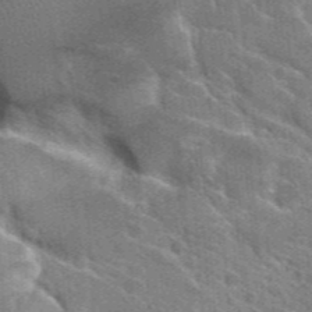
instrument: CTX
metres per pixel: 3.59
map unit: Hto
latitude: 25.6882
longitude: -36.7058
